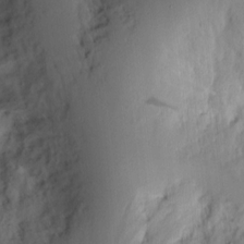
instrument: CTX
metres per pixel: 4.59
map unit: Ht
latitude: 7.9717
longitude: -75.4615
